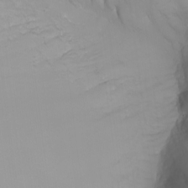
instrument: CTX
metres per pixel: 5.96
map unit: Nhu
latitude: -8.1795
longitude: -82.5356
